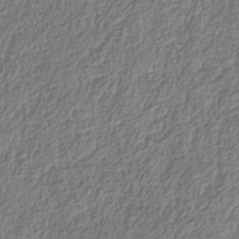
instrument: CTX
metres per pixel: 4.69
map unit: Hve
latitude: -34.4440
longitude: 88.9730
